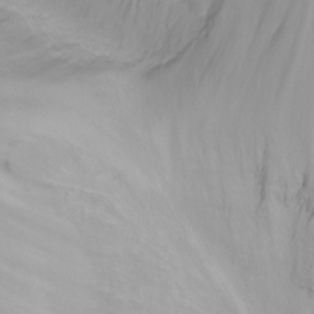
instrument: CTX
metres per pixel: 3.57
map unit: Nhu
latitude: -5.2942
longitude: -79.9717
